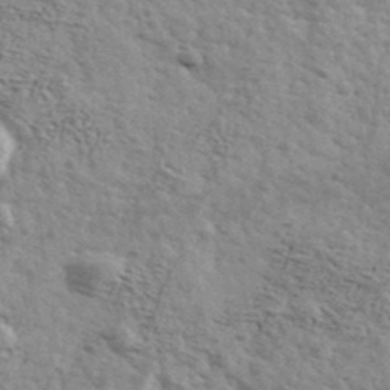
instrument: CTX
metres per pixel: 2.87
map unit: Ave
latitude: 39.6694
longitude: -109.8583
